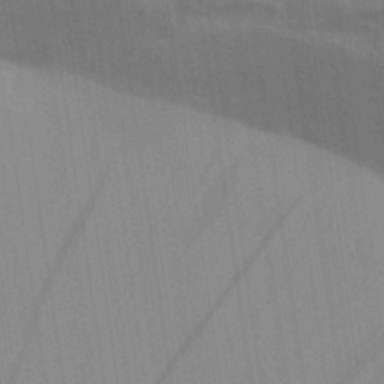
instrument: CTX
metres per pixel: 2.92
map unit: Aa
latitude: 30.5357
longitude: -139.5371
